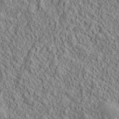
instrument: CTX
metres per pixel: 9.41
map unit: lHvf
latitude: 39.6316
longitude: -89.4049
